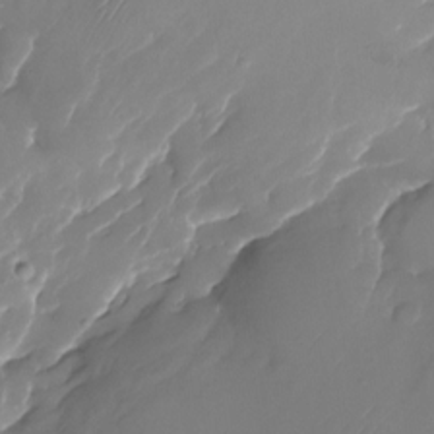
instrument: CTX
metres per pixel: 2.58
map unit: Nhu
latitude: -23.6722
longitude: -71.8016
